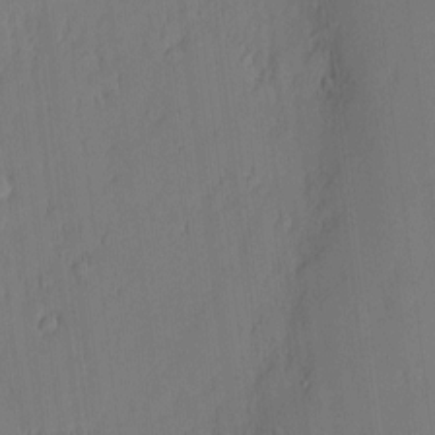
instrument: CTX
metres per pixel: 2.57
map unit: eHh
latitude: 3.4804
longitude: -75.9528
